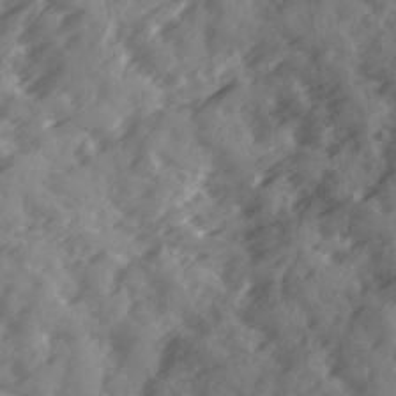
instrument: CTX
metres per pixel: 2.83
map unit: Ave
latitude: 18.9513
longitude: -131.4049
